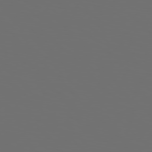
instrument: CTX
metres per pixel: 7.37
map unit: Hpe
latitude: 76.9891
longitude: -164.6302
